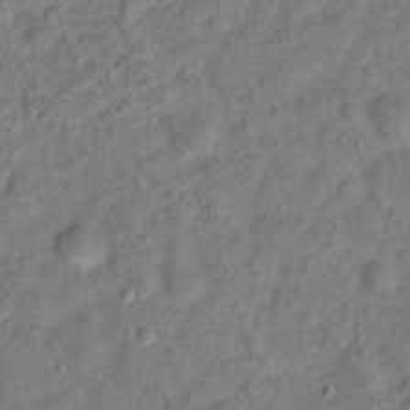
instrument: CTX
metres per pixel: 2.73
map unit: Hto
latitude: 14.8569
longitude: -38.7624
